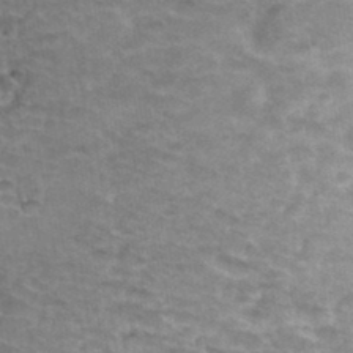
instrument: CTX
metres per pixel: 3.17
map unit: Hto
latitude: 36.3090
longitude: -43.5749
